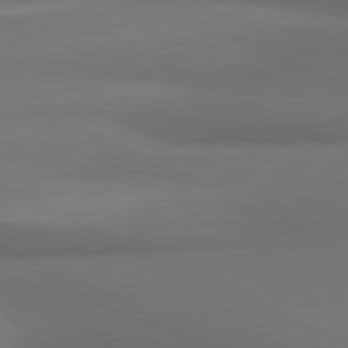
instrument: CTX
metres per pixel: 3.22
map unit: lApd
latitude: 81.4804
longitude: 175.4643
